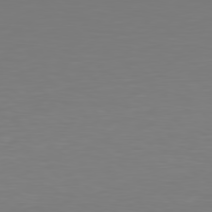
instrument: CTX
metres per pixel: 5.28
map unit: Hpe
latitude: 77.6127
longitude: -177.0269
